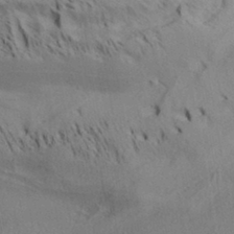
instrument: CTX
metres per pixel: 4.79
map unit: Aa
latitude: 32.2145
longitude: -136.8002
